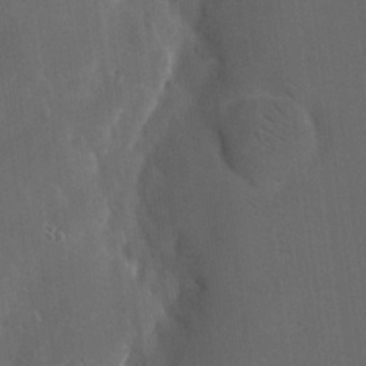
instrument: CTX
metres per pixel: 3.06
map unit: eHh
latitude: 19.4426
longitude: -65.4615
